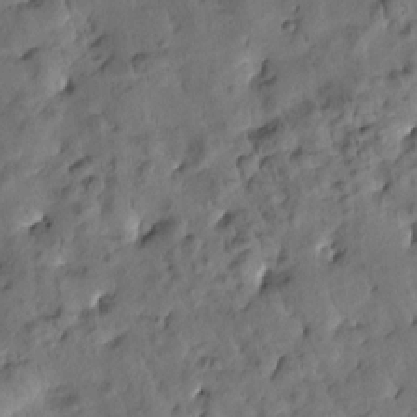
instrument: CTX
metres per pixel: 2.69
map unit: Htu
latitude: 0.3278
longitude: -179.9717
